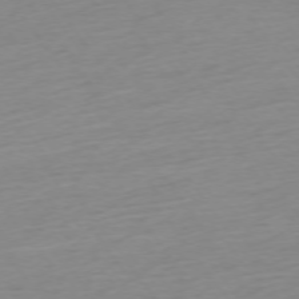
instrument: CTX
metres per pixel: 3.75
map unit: Ap
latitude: -74.7841
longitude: -71.6127
